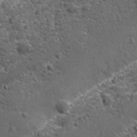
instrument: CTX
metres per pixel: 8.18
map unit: Ave
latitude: -9.9745
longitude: -119.7071
